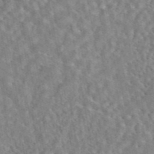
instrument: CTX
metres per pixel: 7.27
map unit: eAb
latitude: 44.7624
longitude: 116.5951
